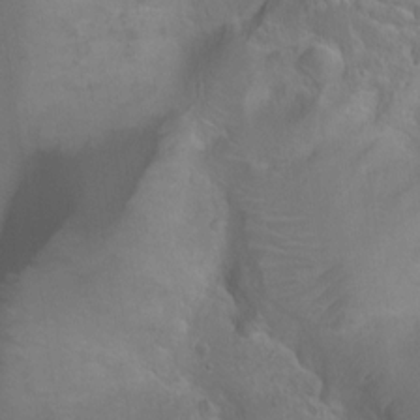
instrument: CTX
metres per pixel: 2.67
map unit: Ht
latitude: 0.0255
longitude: -45.7260
